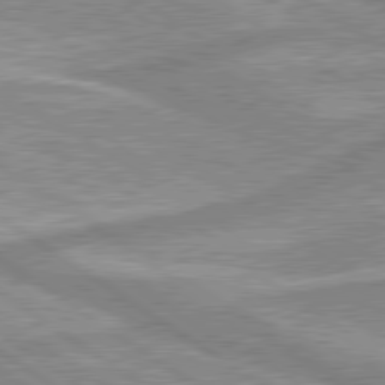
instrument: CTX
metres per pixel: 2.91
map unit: lApd
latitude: 80.1389
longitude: -176.1578
